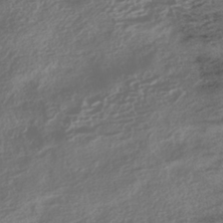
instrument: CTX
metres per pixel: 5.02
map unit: HNhu
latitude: -42.7085
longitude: 104.3306
